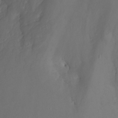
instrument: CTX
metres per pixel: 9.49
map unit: Nhu
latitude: -7.2565
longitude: -70.8002
